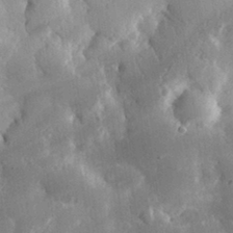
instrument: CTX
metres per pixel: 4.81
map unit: eHh
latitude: 30.3468
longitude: -79.4805
